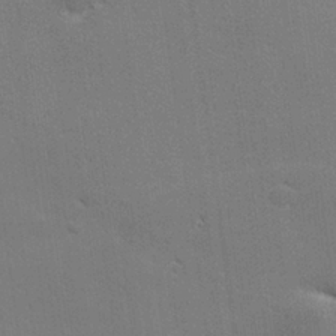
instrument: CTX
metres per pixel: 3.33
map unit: lHvf
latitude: 26.5924
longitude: 142.1038
